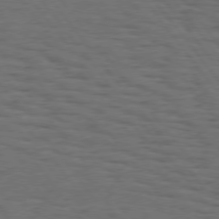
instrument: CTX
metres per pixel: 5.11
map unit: Hpe
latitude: 75.1025
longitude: -133.4238
